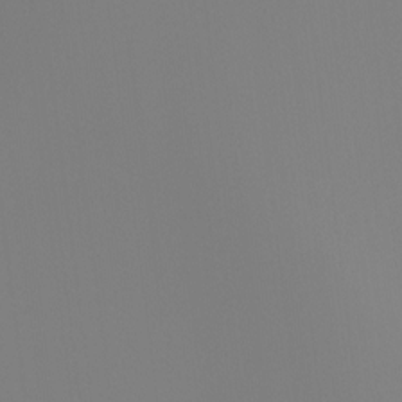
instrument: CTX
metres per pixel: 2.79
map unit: Ht
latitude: -4.4629
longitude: -61.1403
